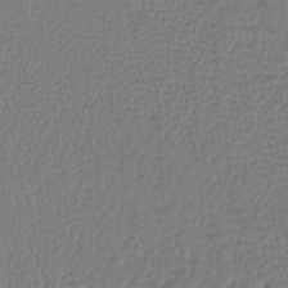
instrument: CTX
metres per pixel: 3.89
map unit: lHb
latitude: -38.7463
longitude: 62.0094
